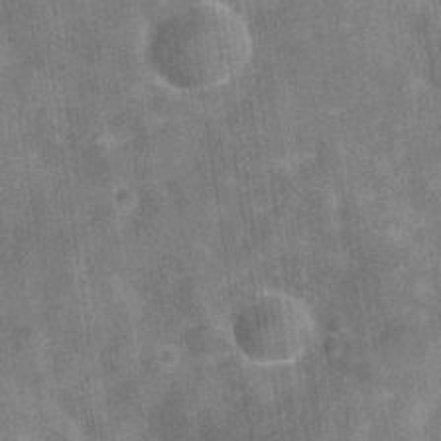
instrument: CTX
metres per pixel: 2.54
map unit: Hve
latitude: -29.5966
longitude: 92.1795
